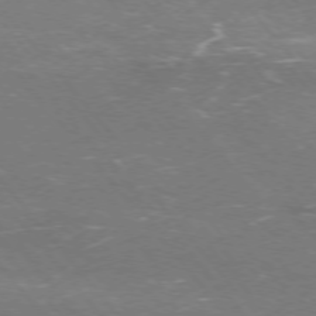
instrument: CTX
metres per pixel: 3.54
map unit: Ap
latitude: -75.7478
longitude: -69.2726
